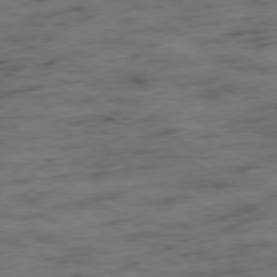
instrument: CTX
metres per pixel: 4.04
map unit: Ap
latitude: -79.7288
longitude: -48.6302
